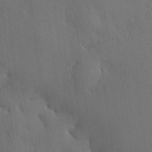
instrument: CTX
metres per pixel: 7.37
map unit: HNhu
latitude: 6.6868
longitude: 15.2943
